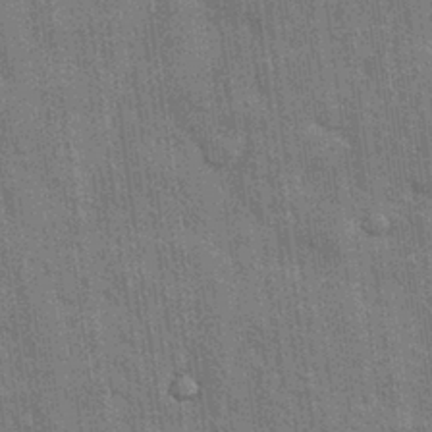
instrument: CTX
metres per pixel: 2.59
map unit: Nhu
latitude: 28.2333
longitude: -68.0444
